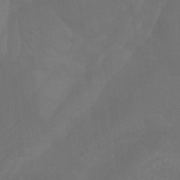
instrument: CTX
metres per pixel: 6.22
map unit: Aa
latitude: -7.9556
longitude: -78.5357
